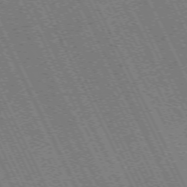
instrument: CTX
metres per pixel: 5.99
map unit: Hpe
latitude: -71.2187
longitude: 10.1228
